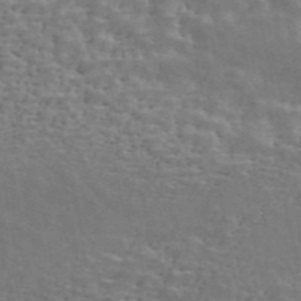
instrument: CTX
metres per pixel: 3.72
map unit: ANa
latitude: 45.8772
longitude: 37.8422
